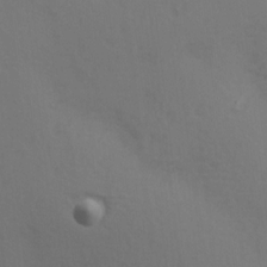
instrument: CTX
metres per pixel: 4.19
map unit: Ave
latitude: 14.4790
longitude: -105.4616
